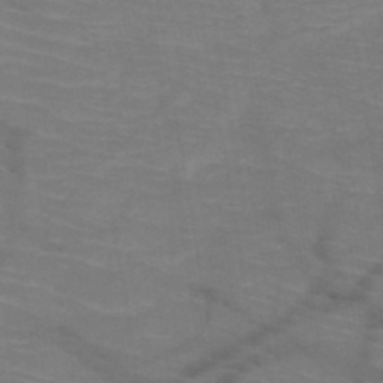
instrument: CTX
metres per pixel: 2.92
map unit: HNb
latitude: -50.5763
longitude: -44.9325
